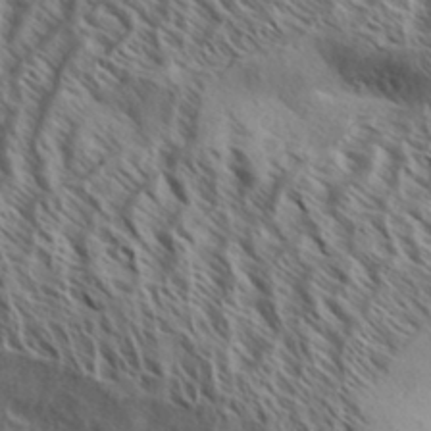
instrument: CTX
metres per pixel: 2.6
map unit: Aa
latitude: 33.3293
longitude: -138.3467
